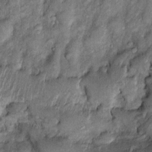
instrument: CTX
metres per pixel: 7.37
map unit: Htu
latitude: -6.8786
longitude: 158.4818
